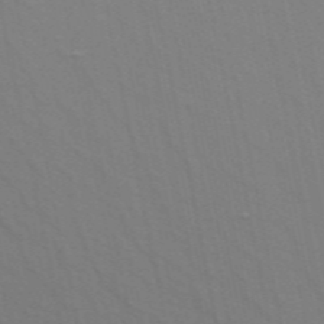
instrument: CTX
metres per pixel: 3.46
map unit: ANa
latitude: 48.6490
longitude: -76.8569
